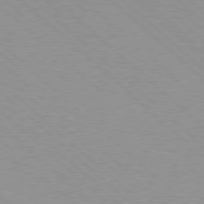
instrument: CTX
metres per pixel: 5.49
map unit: Hpe
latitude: 77.6694
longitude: -153.9150
